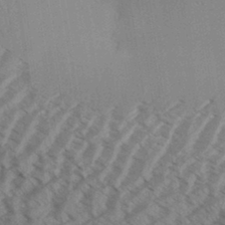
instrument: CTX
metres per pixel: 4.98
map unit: Aa
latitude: 32.8947
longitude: -138.7057
